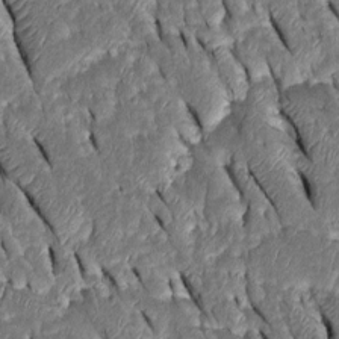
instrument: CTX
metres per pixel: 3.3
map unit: Htu
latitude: -1.0676
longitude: 149.7856
